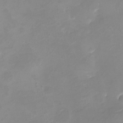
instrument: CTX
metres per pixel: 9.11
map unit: eHh
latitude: -5.3131
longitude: -78.3279
